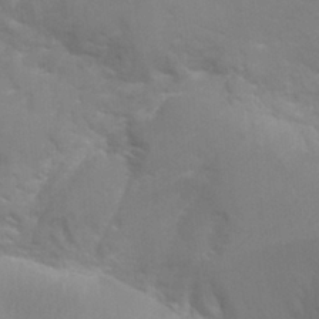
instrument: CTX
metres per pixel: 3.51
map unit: Nhu
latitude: 25.2348
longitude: -53.8961
